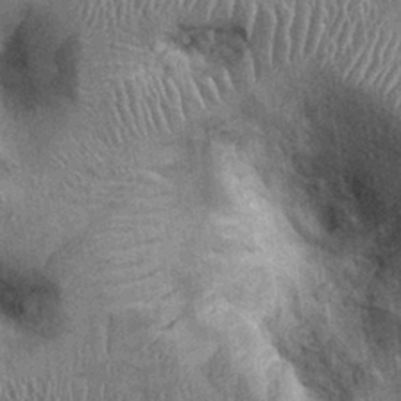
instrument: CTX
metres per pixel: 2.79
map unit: Ht
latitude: -0.3307
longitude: -14.0444
